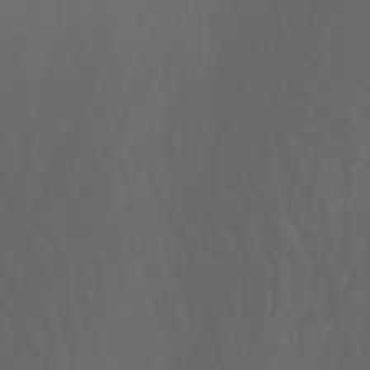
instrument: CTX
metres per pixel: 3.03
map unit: Nhu
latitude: -8.8030
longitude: -79.2348
